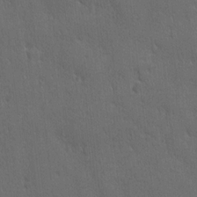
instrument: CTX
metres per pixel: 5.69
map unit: Ave
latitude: -8.0661
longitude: -121.0270
